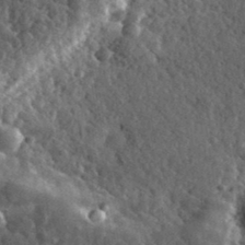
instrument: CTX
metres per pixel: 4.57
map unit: eHh
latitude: 36.0255
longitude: -79.7261
